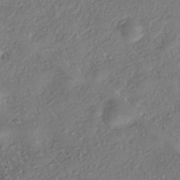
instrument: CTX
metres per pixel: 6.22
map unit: eHh
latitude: -42.6518
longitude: 121.9745
